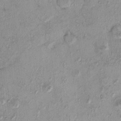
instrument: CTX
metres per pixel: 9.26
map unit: eHh
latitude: -0.2173
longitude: 16.9731
